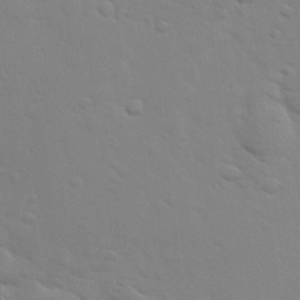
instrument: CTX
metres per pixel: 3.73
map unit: lHvf
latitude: 13.8772
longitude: 179.1431
